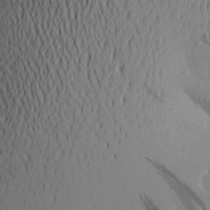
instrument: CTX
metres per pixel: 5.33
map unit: Aa
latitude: 24.5545
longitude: -146.0822
